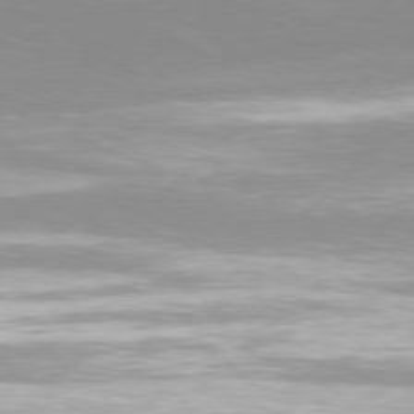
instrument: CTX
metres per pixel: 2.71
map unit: Hpe
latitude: 78.0822
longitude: -131.4994
